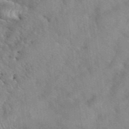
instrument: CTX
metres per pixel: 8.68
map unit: eHh
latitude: 40.2900
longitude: -56.5545
